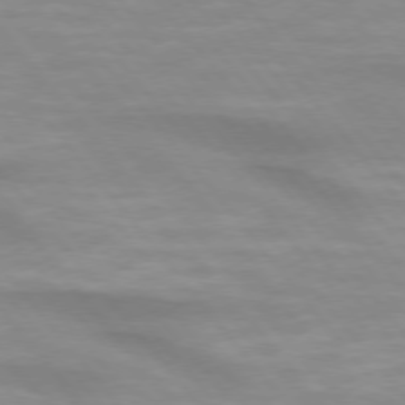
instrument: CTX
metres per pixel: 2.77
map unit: lApd
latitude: 74.5735
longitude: -60.1955
